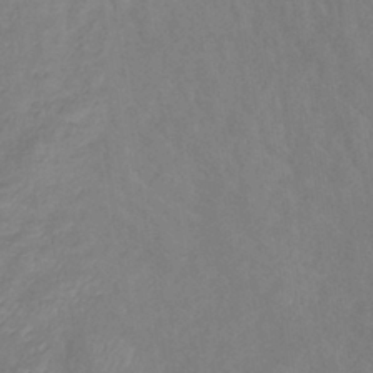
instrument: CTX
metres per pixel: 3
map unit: lHb
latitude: -37.6155
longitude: 73.7477
